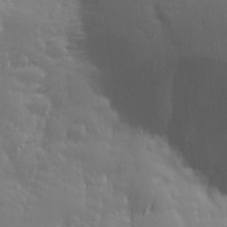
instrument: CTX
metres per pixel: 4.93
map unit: Ave
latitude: 13.4238
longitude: -104.3468
